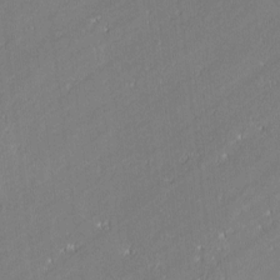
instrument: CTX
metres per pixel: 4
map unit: lAvf
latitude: 0.1577
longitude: -107.8583
